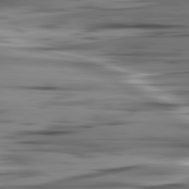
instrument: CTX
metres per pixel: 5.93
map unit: lApd
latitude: 80.7624
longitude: -123.9339
